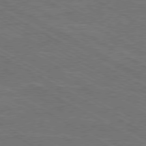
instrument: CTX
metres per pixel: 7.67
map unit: Ap
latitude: -80.3118
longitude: -103.6127
